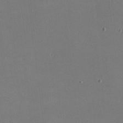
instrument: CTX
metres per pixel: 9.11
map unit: lHvf
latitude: -9.6155
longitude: -100.3656
